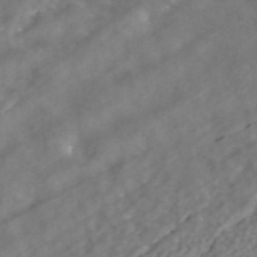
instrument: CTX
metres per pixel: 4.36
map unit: ANa
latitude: 42.7813
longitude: 24.0661
